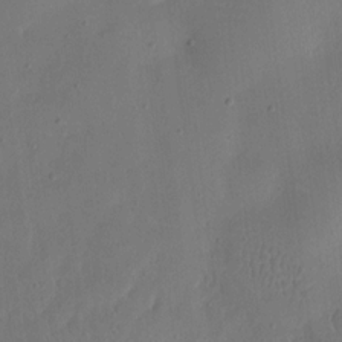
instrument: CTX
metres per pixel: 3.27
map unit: eHh
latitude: 16.3845
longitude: -67.9717
